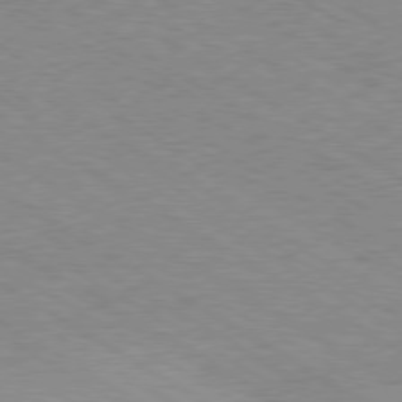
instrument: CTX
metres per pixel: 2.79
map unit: Hpe
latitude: -80.2740
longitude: 19.5210
